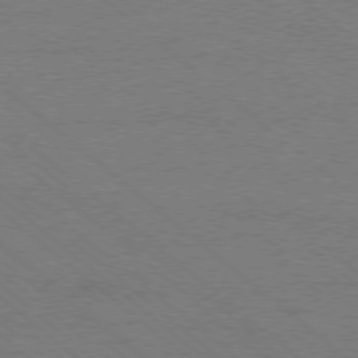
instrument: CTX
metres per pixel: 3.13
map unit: Ap
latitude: -78.3873
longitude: -85.4615
